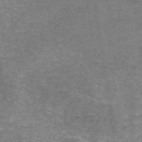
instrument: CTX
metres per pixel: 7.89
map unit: eAb
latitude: 46.5924
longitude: 102.3873
